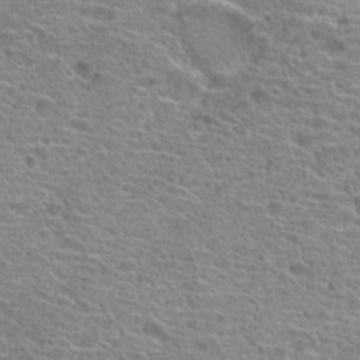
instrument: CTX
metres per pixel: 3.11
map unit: Hto
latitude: 20.0822
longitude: -41.6127
